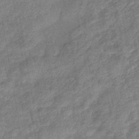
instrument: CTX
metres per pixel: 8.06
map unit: eHb
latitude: -41.4832
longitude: 82.2361
